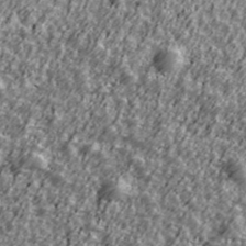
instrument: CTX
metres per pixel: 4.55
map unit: Ave
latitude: 42.1011
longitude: -113.6505
